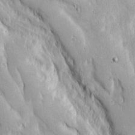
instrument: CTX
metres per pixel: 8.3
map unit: Ave
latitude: 22.9325
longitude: -134.4979
